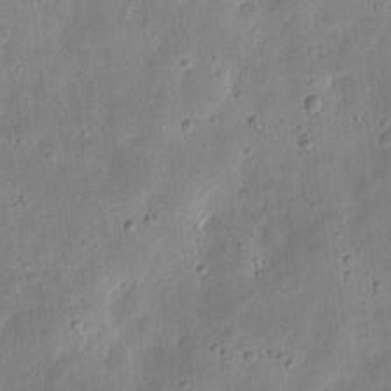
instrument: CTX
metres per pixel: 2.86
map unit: eHh
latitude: 8.5546
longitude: -72.2145
